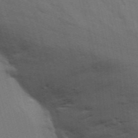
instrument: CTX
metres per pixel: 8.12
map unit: Ave
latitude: 15.5183
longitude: -129.5938
